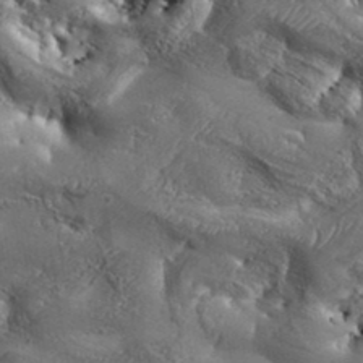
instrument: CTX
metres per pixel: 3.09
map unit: Aa
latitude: 34.0633
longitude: -134.6868
